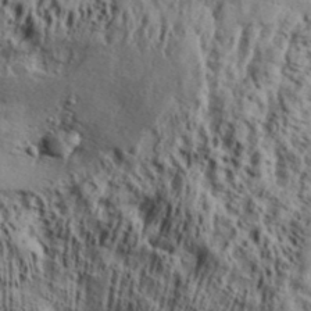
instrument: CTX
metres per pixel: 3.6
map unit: Aa
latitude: 32.4034
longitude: -134.8947
